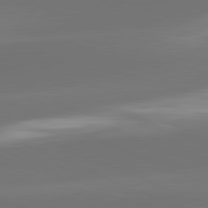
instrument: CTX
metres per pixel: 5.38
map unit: lApd
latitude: 81.6694
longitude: -160.8380
